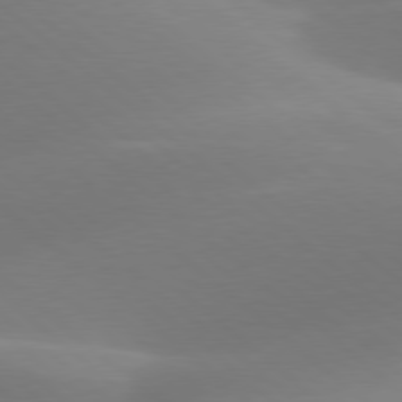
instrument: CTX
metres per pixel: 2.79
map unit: lApd
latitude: 78.2334
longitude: -51.4426
